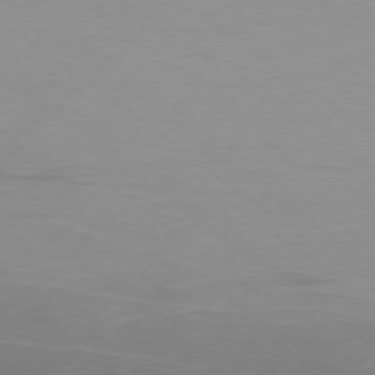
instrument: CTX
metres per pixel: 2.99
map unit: Ap
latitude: -77.9178
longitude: -94.2712
